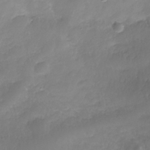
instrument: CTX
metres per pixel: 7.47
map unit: Nhe
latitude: -36.2928
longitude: -178.7436
